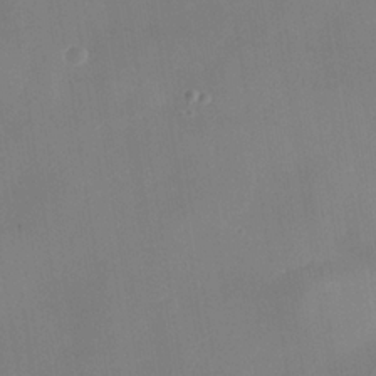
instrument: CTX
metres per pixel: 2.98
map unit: Nhe
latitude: -37.5966
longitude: -118.2144
